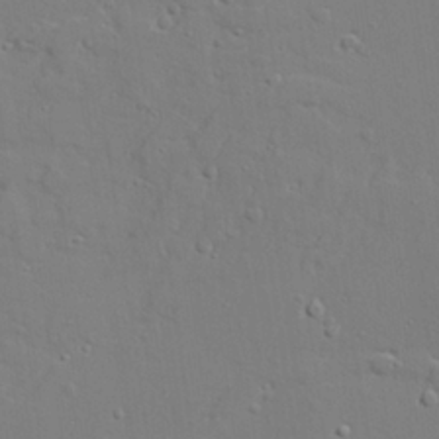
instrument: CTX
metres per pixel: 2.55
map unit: lAvf
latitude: 28.1389
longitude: -108.3278
